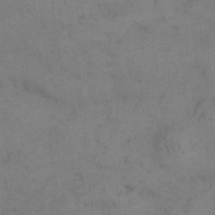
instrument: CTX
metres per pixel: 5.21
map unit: eHh
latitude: 10.6302
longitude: -63.1970
